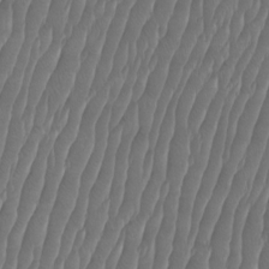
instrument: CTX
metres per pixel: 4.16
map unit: Htu
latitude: -9.4454
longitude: -76.1011
